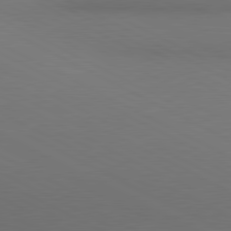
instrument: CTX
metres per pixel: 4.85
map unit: lApd
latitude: 80.7435
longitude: 138.4629
